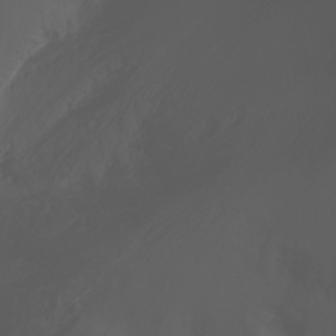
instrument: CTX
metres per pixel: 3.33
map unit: Nhu
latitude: -1.6155
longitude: -75.2348
